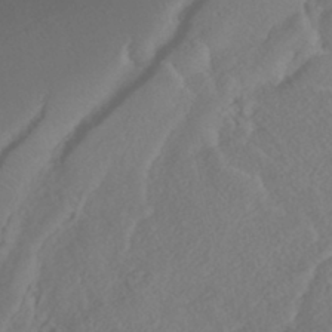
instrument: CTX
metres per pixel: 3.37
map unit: Nhe
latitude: -40.9542
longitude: -110.1011
